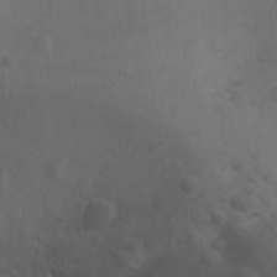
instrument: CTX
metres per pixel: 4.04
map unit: Ht
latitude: 4.2333
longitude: -29.0080
